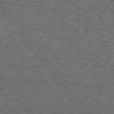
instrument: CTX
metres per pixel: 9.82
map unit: Hpe
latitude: 74.9136
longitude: -134.9324
